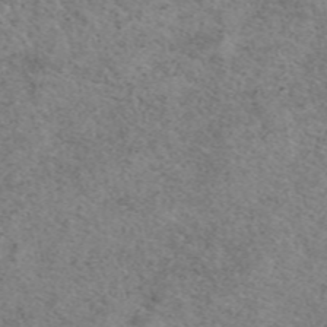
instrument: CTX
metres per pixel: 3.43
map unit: eAb
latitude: 50.0822
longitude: 108.4251
